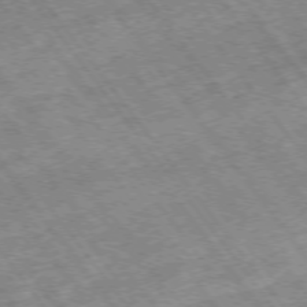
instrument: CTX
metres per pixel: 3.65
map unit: Hpe
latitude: -75.3888
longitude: -18.9891
